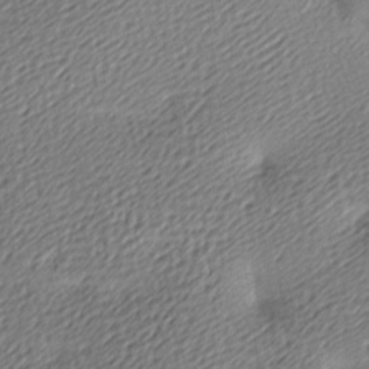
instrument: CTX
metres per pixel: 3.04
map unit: lAa
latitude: -9.5021
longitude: -126.6491
